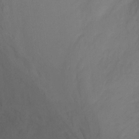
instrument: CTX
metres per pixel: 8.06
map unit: Ht
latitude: 0.2144
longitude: -32.5546
